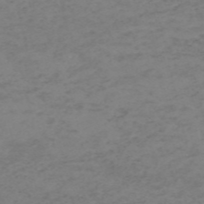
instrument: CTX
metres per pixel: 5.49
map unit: HNb
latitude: -55.2376
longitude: -46.7813
